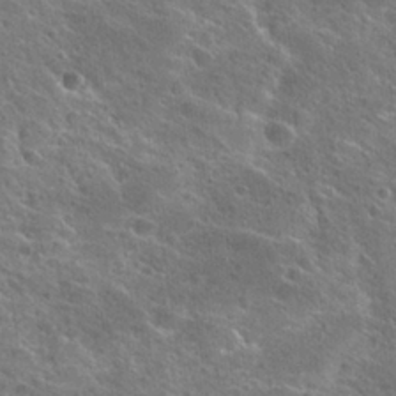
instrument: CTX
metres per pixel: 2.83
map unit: Hto
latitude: 25.4615
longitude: -45.6127
